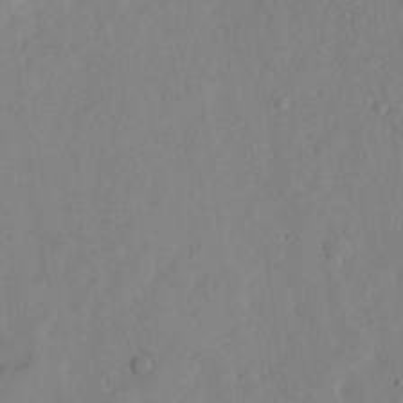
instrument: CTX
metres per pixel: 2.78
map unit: lHvf
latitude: 19.0080
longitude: -112.4034
